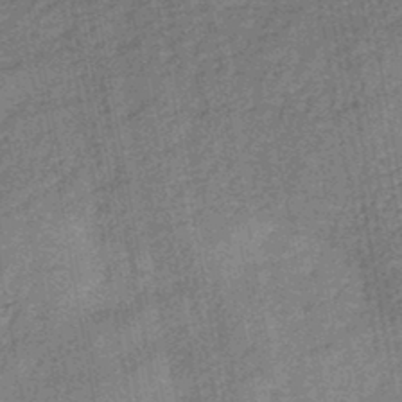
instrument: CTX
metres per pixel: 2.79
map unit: HNb
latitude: -45.9745
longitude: -36.7435
